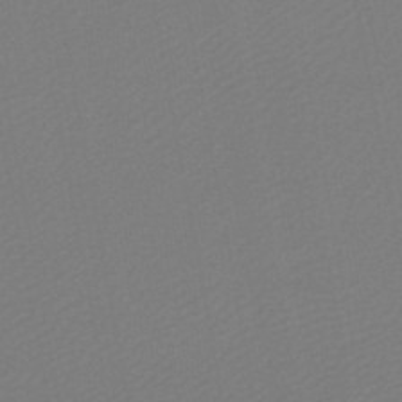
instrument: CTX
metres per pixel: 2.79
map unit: lHb
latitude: -46.4251
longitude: 68.4062
